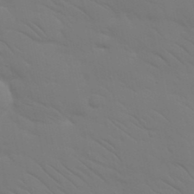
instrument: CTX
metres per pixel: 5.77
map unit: Nhu
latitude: 23.8205
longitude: -73.4805
